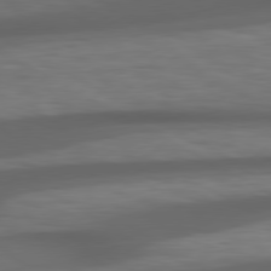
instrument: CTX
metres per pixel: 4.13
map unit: lApd
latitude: 79.2159
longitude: -119.3292
